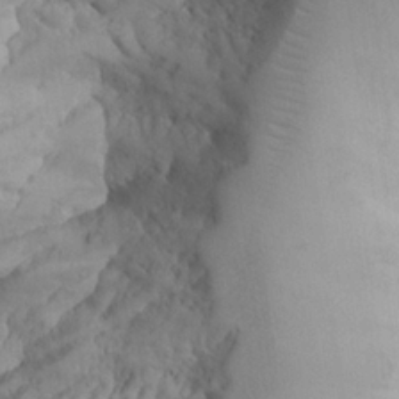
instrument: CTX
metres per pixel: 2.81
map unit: Aa
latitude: 24.8002
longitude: -127.8206
